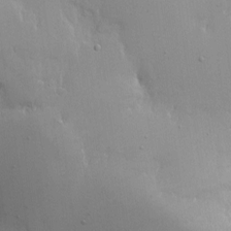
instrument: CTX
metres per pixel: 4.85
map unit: Nhe
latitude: -1.8801
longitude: -59.4804
